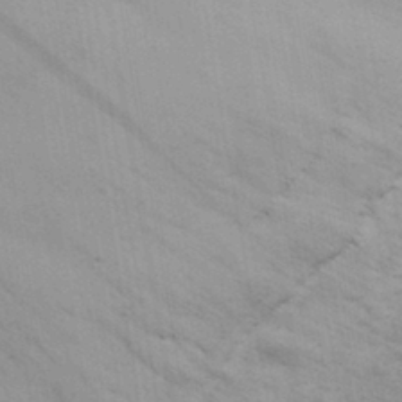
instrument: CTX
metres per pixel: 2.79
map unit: eHh
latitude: 31.8962
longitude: -67.0836
